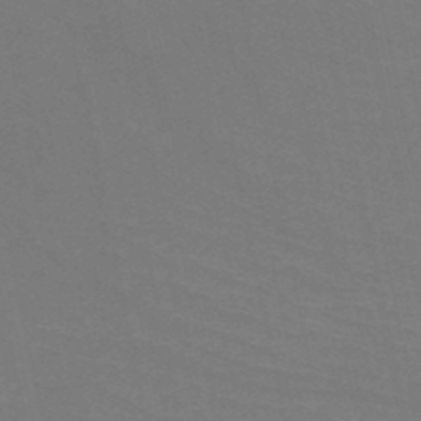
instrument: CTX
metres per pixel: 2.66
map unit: HNb
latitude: -50.6140
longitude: -43.3860
